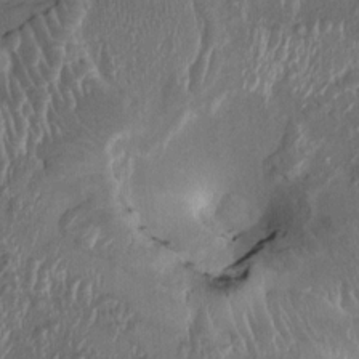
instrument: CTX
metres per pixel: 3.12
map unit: HNhu
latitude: 3.2348
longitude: -6.2522
